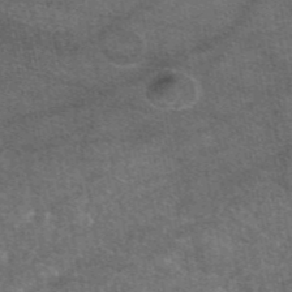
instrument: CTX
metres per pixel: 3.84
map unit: eAb
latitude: 48.0633
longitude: 112.9353
